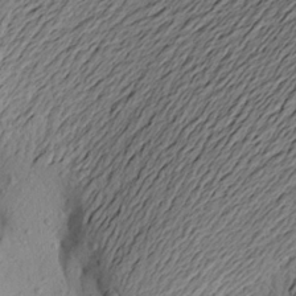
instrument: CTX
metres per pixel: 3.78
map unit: Aa
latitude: 21.6505
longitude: -148.7435
